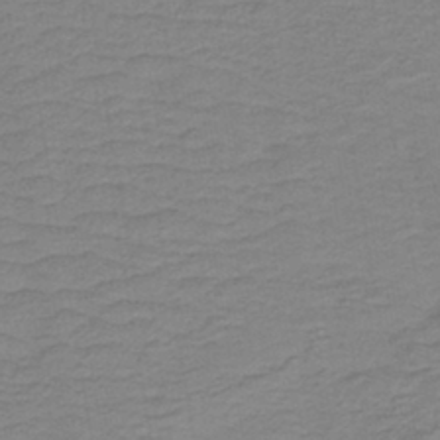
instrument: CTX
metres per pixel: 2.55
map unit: lHb
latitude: -41.5399
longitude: 52.9352
